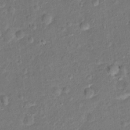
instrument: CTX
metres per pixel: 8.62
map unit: Hto
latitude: 15.9906
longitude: -42.2334
